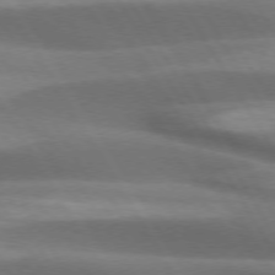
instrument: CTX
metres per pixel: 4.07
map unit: lApd
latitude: 73.8395
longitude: -51.4804
